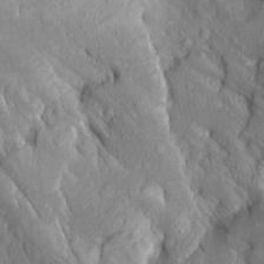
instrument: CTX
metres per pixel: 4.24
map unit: Aa
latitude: 15.6127
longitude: -145.7638
